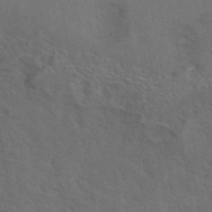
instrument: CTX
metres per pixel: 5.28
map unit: eAb
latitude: 43.2348
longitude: 109.7667
